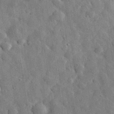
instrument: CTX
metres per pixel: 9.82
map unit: eHh
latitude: 31.9528
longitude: -74.4790
